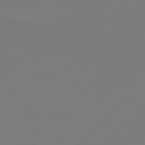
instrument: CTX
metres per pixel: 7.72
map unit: Hpe
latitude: 76.8191
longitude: -131.5749
